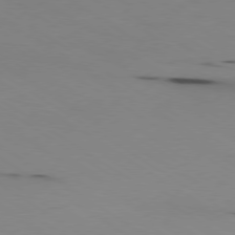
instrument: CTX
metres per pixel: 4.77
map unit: Ap
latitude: -80.1039
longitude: -62.2145
